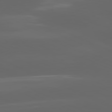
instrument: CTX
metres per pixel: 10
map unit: lApd
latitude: 81.4615
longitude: -147.1026
